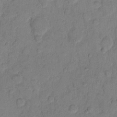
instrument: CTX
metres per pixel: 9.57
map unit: eHh
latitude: 11.1592
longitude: -64.9892
